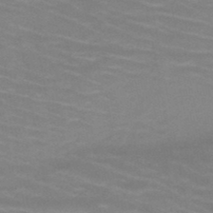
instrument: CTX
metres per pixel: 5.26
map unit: HNb
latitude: -46.7841
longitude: -46.7436
